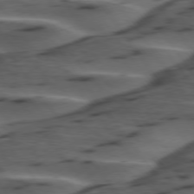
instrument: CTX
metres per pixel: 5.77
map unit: lApd
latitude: 75.2348
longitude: -70.4412
